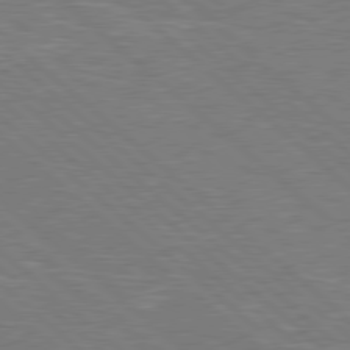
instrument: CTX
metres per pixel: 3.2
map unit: Hpe
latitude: 78.4223
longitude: -152.3845
